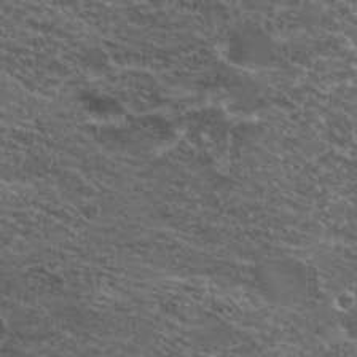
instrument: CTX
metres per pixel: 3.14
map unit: Hto
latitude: 19.5182
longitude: -36.3090
